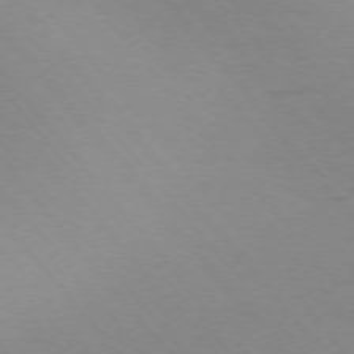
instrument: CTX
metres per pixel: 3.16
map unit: Ap
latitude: -76.0661
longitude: -70.7246
